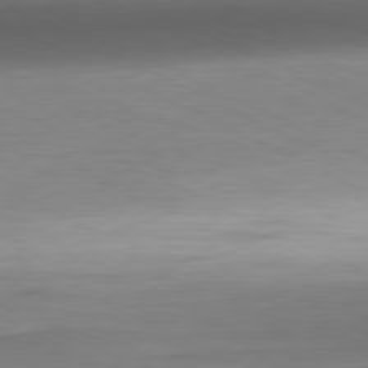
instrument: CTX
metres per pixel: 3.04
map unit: Ap
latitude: -81.2376
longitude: -77.3103
